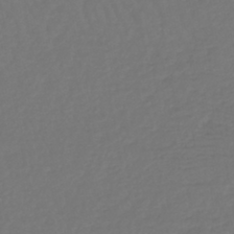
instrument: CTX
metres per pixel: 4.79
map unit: lHb
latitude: -43.3509
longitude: 65.5966
